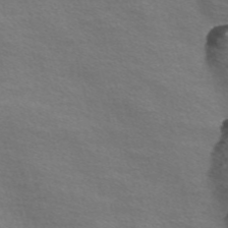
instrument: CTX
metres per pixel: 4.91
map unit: Nve
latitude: -57.0108
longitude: 59.8611
